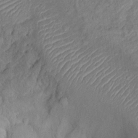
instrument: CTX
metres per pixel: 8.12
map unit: Ht
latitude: 12.4790
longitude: -39.9906
